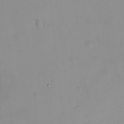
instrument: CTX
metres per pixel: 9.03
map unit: eHh
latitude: -9.0486
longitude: -66.4412
